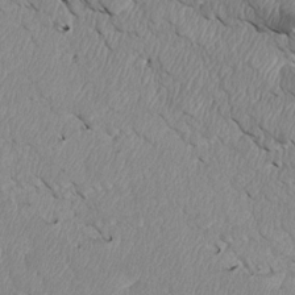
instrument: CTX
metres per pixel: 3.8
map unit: Htu
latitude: 3.7638
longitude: 152.5951
